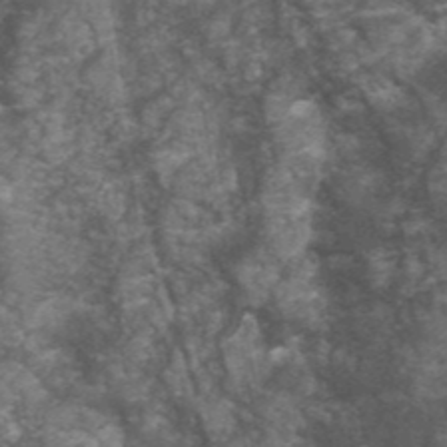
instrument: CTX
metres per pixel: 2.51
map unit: Nhu
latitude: 3.1781
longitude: -17.8961
